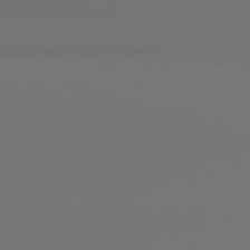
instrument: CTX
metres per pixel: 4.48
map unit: lApd
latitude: 80.9892
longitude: 153.2187
